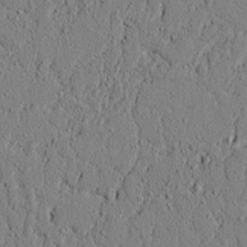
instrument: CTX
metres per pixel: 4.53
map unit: lAvf
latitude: 5.8583
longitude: 165.8612
